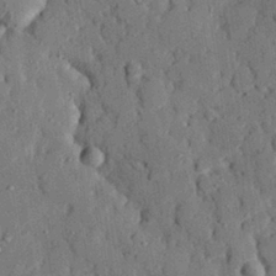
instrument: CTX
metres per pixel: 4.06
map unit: eHh
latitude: 27.9150
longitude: -78.1200
